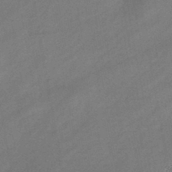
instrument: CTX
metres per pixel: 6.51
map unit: eHb
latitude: -43.8233
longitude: 86.4629
